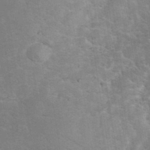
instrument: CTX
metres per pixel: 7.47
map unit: eHh
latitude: 36.1011
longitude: -67.9150
